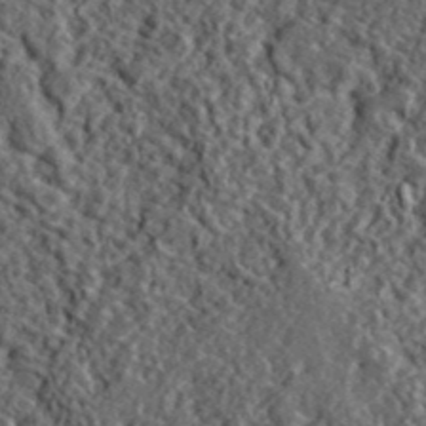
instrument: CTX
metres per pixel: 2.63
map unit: lHvf
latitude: 41.2159
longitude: -89.2537
